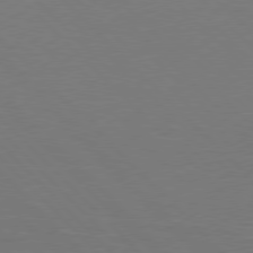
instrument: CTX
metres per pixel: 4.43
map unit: Hpe
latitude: 77.9717
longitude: -163.9150
